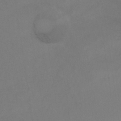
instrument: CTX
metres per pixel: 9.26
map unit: Ht
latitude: -1.8612
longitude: -32.5357
